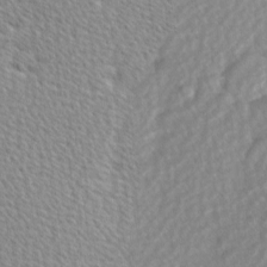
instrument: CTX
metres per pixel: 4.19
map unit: Hve
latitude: 2.3656
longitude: -121.7639
